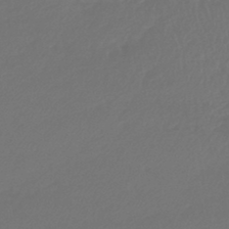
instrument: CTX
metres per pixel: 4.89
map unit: lHb
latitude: -43.9745
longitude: 75.8801
